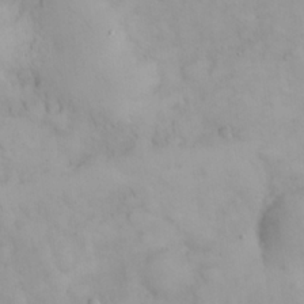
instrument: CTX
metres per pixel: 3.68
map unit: eHh
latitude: 25.2914
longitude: -63.9528
